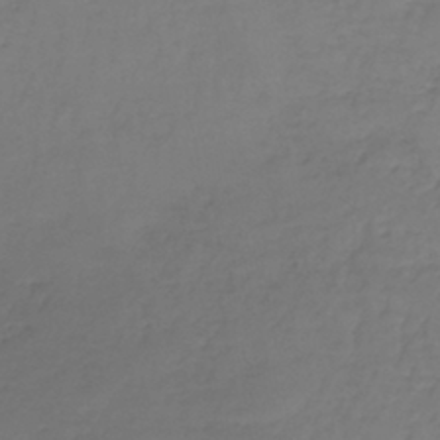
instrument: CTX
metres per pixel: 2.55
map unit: lHb
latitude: -38.2929
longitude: 61.7856
